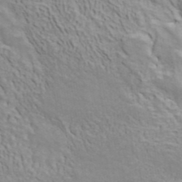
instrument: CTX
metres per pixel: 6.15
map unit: ANa
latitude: 41.1970
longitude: 14.4440
